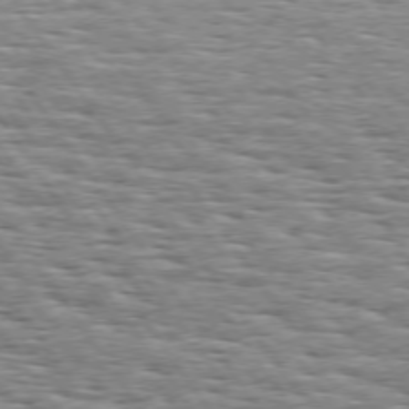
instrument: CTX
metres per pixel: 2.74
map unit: Hpe
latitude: 73.7450
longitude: -138.2900
